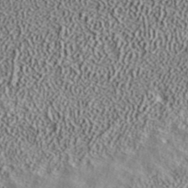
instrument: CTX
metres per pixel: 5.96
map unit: ANa
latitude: 39.4804
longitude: 18.0472
